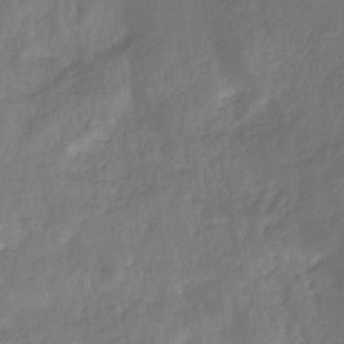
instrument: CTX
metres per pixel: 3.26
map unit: HNhu
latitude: -29.4454
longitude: 66.6518
